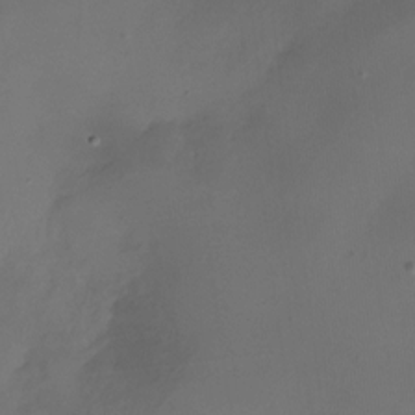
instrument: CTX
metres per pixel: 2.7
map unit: Nhu
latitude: -28.1228
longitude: -71.6127
